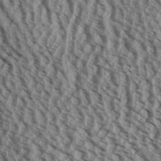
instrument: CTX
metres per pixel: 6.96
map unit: Aa
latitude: 31.6127
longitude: -137.8017
